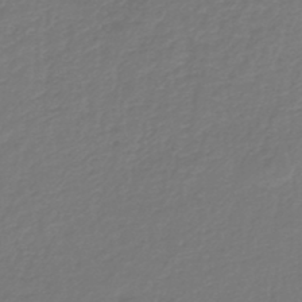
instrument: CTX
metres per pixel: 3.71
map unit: lHb
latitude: -43.8989
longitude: 69.7666
